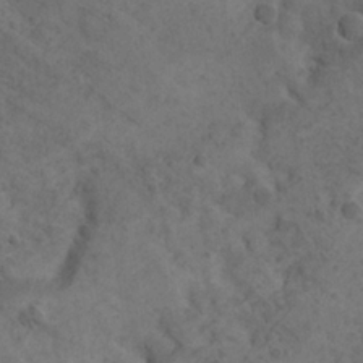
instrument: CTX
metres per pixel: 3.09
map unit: Nhu
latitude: 21.9150
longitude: -71.8583
